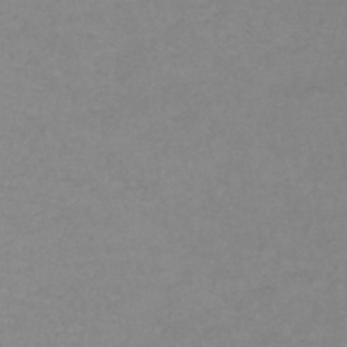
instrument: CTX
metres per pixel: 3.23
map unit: lHb
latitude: -41.8044
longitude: 72.9353
